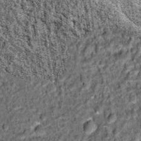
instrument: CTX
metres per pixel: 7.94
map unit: Hto
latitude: 15.6316
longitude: -35.9906
